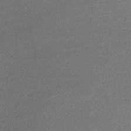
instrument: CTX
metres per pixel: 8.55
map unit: lHb
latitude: -36.6707
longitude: 68.8785
